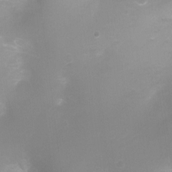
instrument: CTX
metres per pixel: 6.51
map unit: Ht
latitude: -2.9730
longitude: -25.3292
